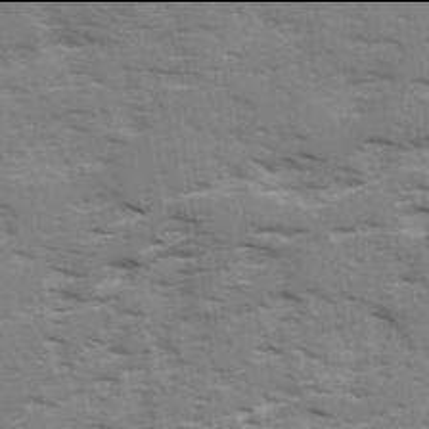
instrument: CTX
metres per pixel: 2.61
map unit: Ave
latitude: 17.9906
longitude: -129.7072
